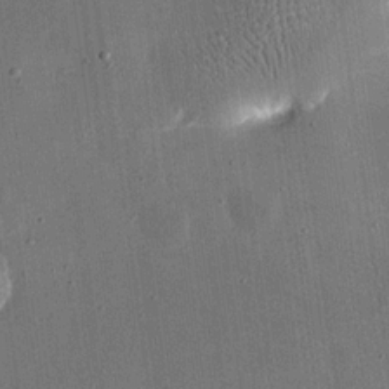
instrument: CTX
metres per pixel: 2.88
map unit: eHh
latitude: 18.1766
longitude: -69.9528
